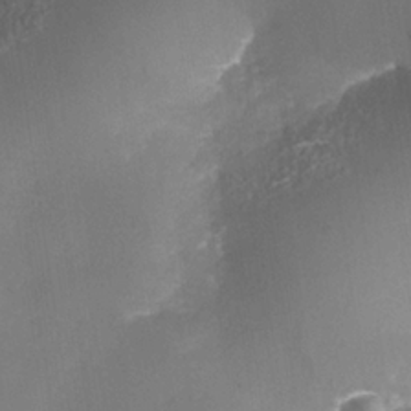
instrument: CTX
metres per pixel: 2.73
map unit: Nhe
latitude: -35.7289
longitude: -145.2537
